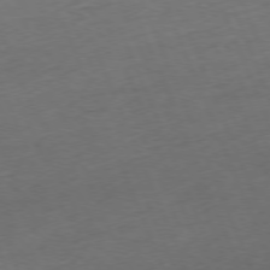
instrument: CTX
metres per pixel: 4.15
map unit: Ap
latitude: -76.7463
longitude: -72.5168
